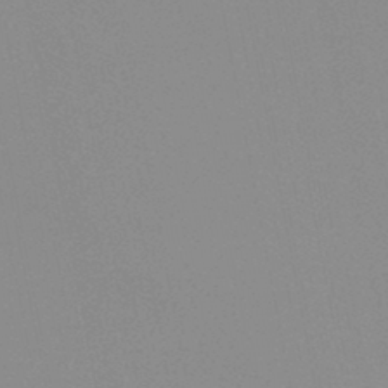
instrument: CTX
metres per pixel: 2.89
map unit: HNb
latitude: -45.2943
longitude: -43.5938
